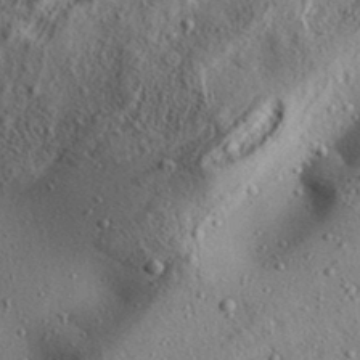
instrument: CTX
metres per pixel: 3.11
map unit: Aa
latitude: 31.4238
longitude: -134.5923
